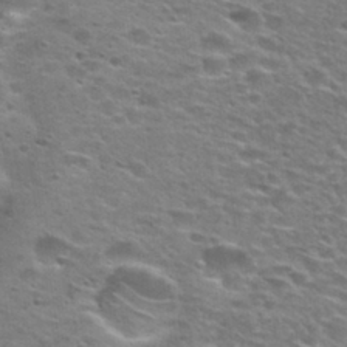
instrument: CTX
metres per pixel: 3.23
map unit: Nhu
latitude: 29.2537
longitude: -49.0269
